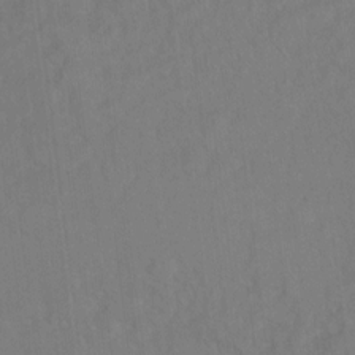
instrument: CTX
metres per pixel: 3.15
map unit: Ht
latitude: 5.7639
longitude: -29.9906
